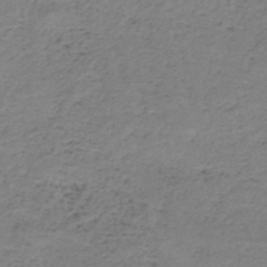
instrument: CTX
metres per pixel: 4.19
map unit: HNb
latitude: -50.4818
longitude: -54.1200
